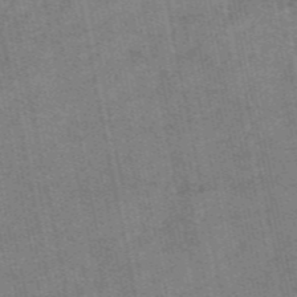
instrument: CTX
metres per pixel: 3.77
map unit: eAb
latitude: 47.8584
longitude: 103.4454
